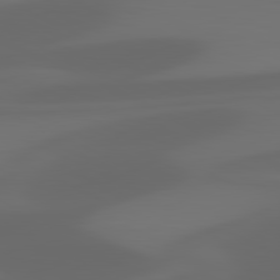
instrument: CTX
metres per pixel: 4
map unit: lApd
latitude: 81.2726
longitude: 123.7856
